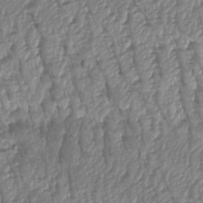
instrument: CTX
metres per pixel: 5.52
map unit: Htu
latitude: -6.0661
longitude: -73.2537
